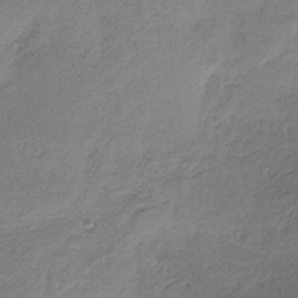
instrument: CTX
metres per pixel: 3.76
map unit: HNb
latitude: -33.3321
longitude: 56.5574
